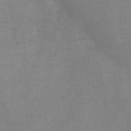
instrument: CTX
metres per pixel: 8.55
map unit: HNb
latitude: -45.1809
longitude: -38.3845
